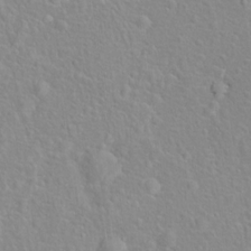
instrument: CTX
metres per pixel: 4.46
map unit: Hto
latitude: 16.1767
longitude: -41.7071
